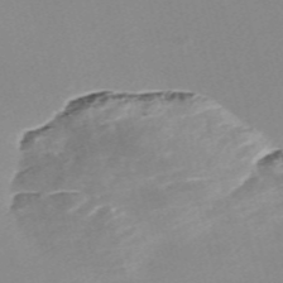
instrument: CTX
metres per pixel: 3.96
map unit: Nve
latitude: -57.8611
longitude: 59.1431
